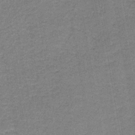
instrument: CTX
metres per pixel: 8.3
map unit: HNb
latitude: -36.7652
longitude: 51.7855
